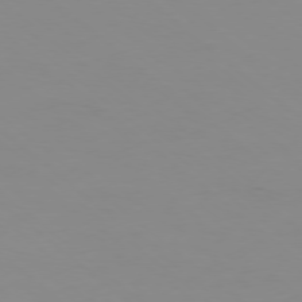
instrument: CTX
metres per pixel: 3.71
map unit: Ap
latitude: -77.7289
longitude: -66.5734
